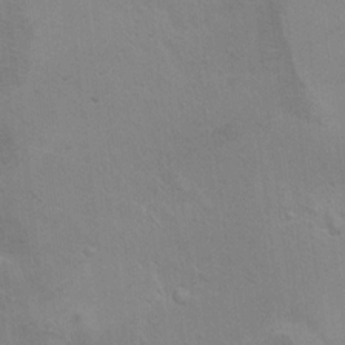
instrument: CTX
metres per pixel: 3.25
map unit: Hto
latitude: 11.4049
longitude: -35.5371
